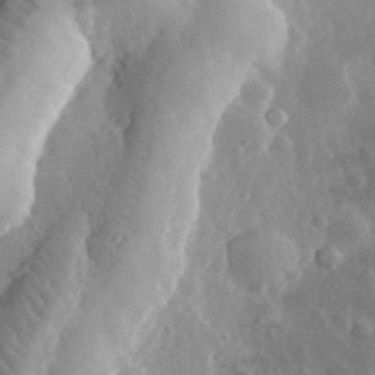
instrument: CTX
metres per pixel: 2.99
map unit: eHh
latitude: 32.9892
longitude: -80.5735
